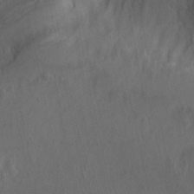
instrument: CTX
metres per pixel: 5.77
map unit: Nhu
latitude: -9.4265
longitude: -77.3670
